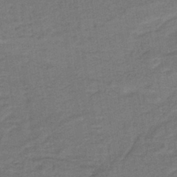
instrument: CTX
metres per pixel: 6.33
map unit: lHb
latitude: -39.5399
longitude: 58.5384
